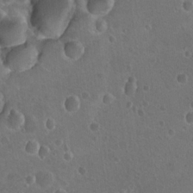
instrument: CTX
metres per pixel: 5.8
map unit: Nhu
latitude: 17.6883
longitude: -32.8569
